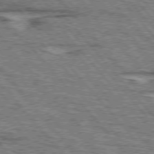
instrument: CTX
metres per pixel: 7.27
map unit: lApd
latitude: 75.6127
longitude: -77.1214
